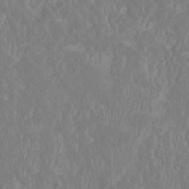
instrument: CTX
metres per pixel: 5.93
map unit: HNhu
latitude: 1.3670
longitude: -0.1766
